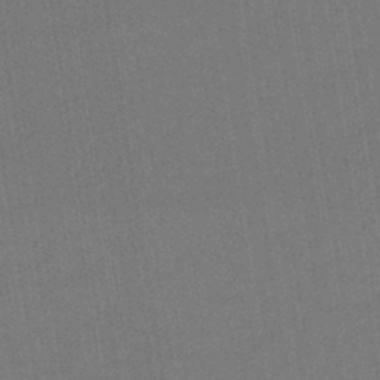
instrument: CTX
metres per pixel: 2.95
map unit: lHb
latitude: -43.3131
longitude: 68.6707
